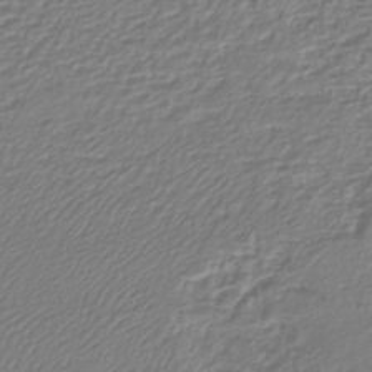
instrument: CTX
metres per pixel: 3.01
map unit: lHb
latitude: -42.3117
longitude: 61.5399
